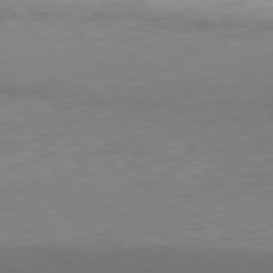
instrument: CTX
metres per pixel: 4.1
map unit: Hpe
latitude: 76.6301
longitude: -168.8947
